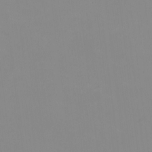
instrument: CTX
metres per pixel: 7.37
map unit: HNhu
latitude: -0.7275
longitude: -5.1214
